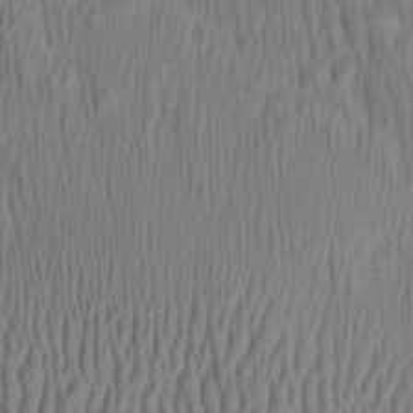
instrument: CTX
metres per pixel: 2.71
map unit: Aa
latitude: 29.0458
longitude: -138.0255
